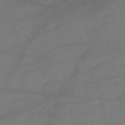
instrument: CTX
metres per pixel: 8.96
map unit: lHb
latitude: -42.3117
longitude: 74.8975
